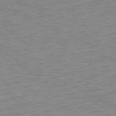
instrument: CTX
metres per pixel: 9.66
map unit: Ap
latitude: -76.7652
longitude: -75.4804
